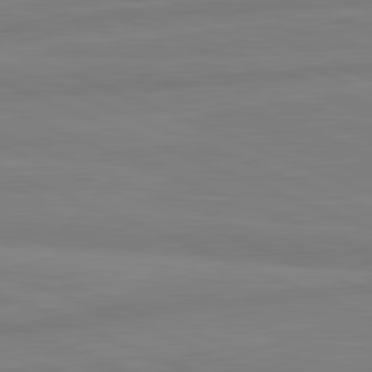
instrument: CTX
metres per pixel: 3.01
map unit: lApd
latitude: 81.7827
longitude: -174.3656
